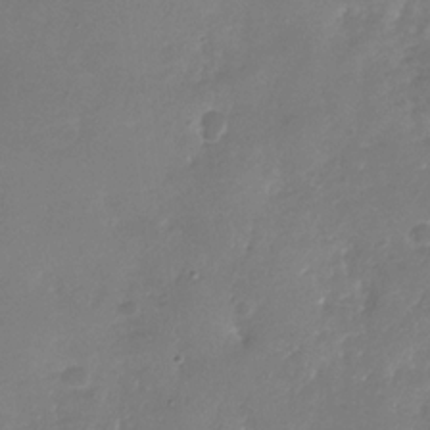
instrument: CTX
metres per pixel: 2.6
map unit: Nhu
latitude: -29.2943
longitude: -59.9906
